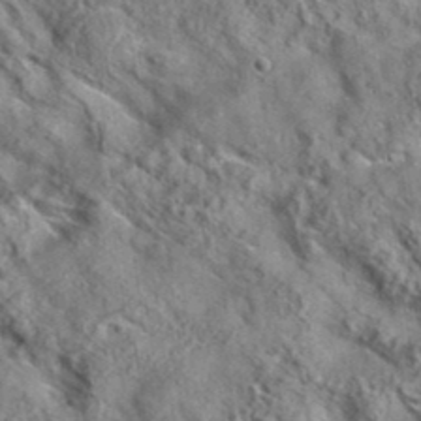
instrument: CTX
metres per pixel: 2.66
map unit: eAb
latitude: 36.1767
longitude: 107.9556
